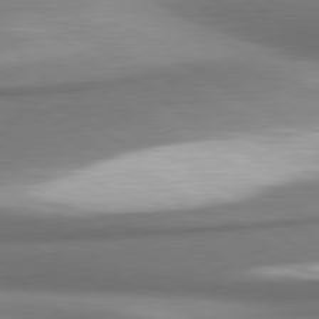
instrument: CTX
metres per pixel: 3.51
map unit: lApd
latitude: 80.6301
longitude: 179.7477
